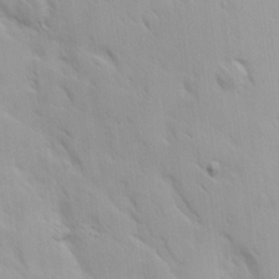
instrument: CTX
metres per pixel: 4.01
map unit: Ave
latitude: 9.3671
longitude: -103.4804
